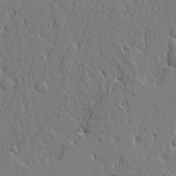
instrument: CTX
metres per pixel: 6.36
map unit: Aa
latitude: 15.3104
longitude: -140.8946
